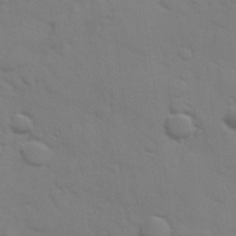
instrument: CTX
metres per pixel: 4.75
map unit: Hve
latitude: 25.5749
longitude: 148.0472
